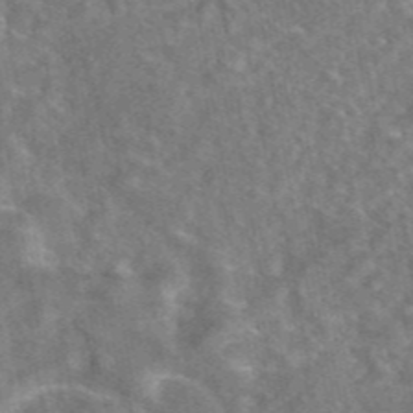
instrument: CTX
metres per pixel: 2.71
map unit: eAb
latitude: 45.2537
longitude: 109.0486
